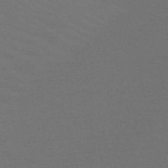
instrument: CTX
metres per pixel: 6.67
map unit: HNb
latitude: -48.5763
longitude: -49.8205
